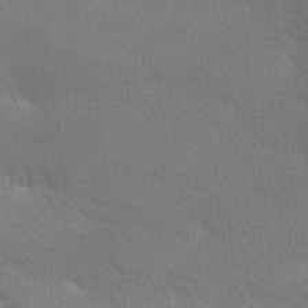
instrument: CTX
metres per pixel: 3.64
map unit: lAa
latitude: -10.2173
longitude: -125.6882
